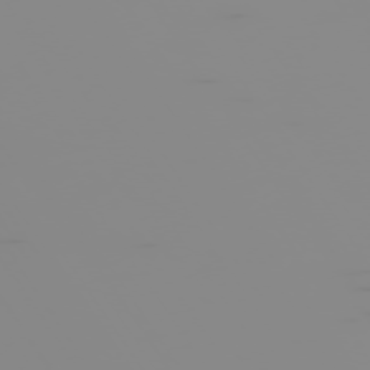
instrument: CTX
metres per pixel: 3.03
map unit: Hpe
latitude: -75.0298
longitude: 6.4629
